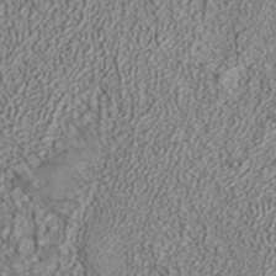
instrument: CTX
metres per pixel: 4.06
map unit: ANa
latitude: 37.3860
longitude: 18.1228
